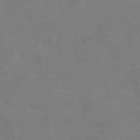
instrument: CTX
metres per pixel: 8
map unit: Hve
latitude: -31.5021
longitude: 95.5021
